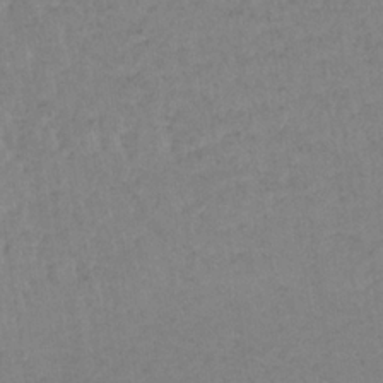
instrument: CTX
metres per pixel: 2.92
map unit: lHb
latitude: -34.5385
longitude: 68.3684
